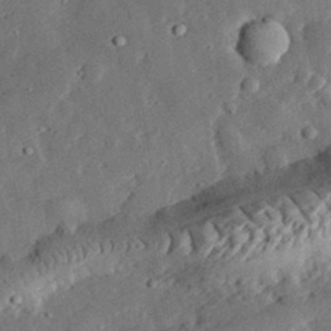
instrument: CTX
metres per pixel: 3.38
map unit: lHvf
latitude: 32.3656
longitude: -83.5938
